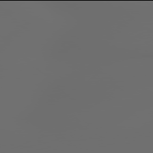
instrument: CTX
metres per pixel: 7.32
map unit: Hpe
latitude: 77.9906
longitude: -177.1970
